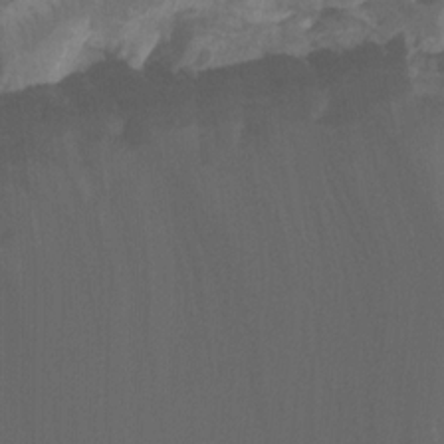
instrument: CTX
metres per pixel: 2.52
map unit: Htu
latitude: -11.2754
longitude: -73.8394
